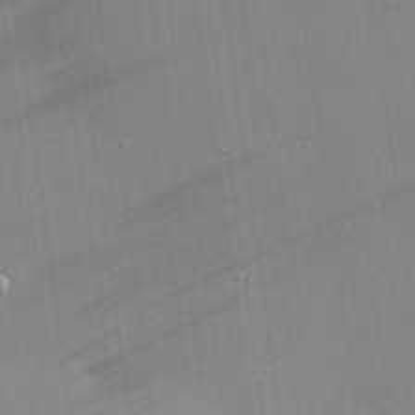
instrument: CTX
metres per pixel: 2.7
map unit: eHh
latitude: 24.7246
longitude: -90.2523
